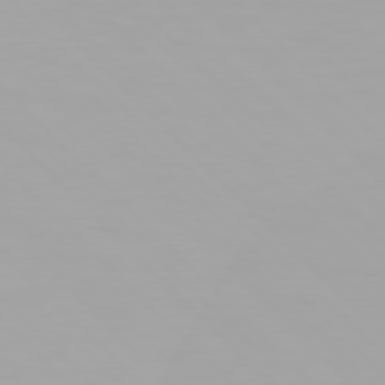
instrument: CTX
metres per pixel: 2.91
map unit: Hpe
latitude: 77.0836
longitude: -172.9702
